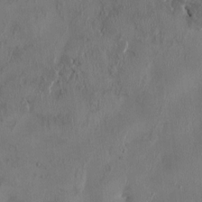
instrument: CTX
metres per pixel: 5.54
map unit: HNhu
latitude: 3.8772
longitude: -7.2348
